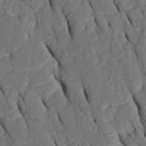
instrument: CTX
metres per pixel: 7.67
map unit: Htu
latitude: 0.3278
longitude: 149.7100
